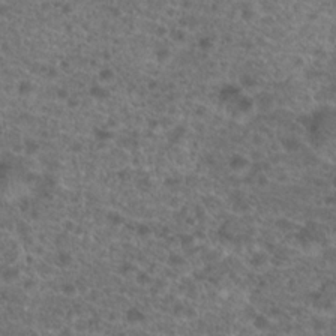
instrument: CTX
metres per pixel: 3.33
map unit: Hto
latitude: 19.4426
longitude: -40.9513
